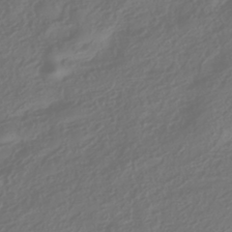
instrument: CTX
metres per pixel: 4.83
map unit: HNhu
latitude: -42.1794
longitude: 106.3118
